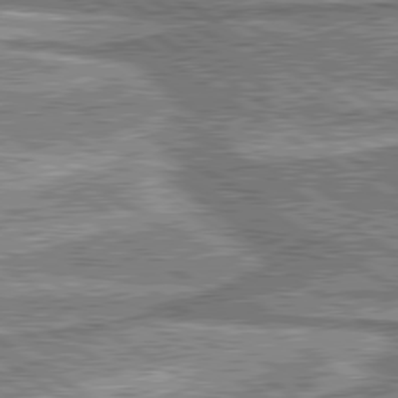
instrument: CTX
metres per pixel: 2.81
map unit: lApd
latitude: 80.1389
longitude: 173.4076
